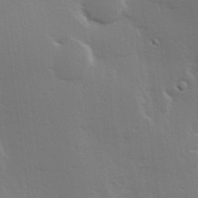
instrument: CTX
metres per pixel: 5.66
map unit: Hve
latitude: 19.5749
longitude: 149.4455
